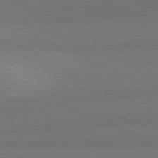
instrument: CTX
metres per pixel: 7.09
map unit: lApd
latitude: 81.9339
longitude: 156.1039
